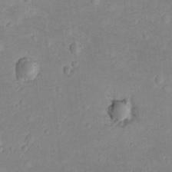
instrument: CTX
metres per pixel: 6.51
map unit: lAvf
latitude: -8.6707
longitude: -119.7449
